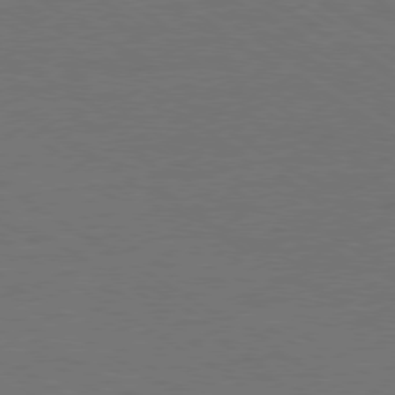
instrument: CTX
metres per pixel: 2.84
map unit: Ap
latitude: -79.7477
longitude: -52.5168
